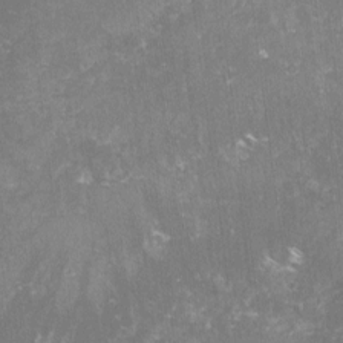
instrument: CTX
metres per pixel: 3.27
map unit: lHvf
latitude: -14.4629
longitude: -98.4412
